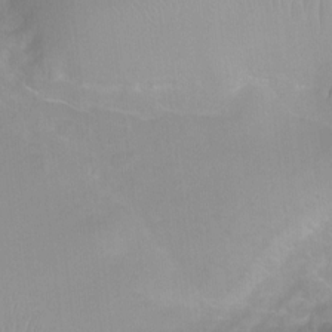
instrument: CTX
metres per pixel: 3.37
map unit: Ht
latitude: -6.4629
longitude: -29.1592
